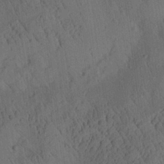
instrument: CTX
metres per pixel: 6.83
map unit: Aa
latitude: 26.2901
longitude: -141.6504
